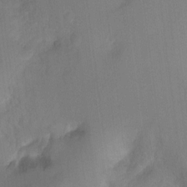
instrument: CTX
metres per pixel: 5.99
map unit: Ht
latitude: -6.2550
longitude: -37.2726
